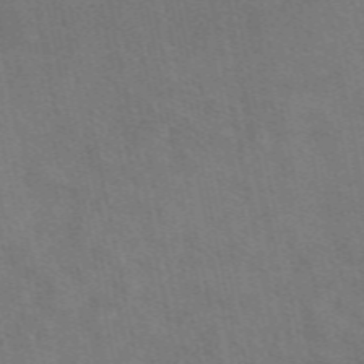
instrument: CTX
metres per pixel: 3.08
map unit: eAb
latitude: 51.2726
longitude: 115.1053
